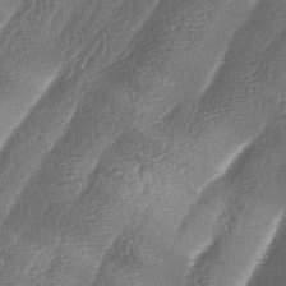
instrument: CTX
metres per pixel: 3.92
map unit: lAa
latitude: -5.0864
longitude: -129.1970
